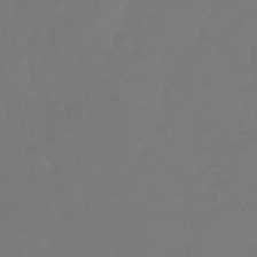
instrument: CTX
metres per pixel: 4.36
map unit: eHb
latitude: -50.1417
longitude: 78.0472
